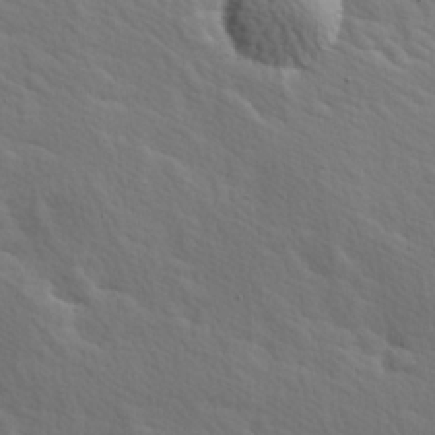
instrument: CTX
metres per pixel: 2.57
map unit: Hve
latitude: 25.6316
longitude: 145.4832
